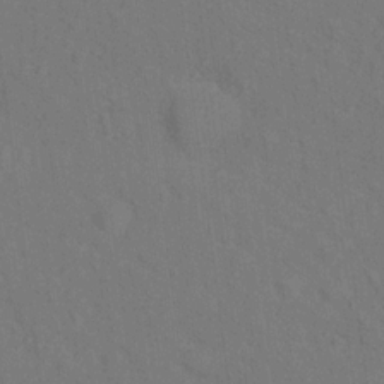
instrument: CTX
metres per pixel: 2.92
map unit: Hto
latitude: 15.4805
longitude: -36.1767
